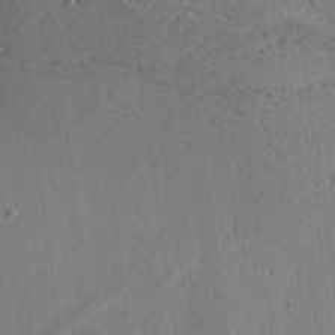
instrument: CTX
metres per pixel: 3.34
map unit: Aa
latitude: 28.0822
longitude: -138.2711
